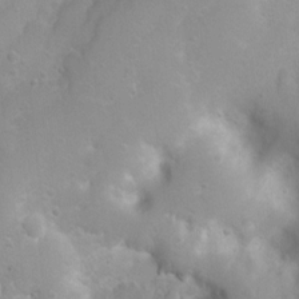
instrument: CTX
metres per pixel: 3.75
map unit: Nhu
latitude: 3.7449
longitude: -26.8569
